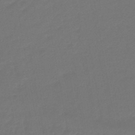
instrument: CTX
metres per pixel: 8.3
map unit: lHb
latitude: -43.6721
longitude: 76.7652
